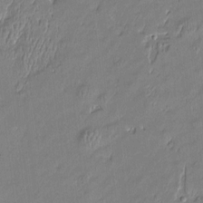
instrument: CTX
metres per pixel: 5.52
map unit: Htu
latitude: -6.3873
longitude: 176.5007
